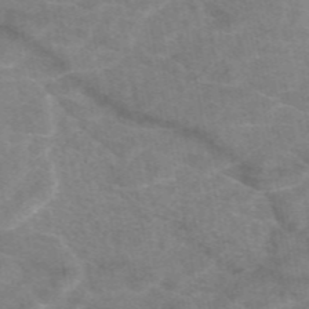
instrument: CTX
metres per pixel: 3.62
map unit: eAb
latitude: 48.4790
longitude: 120.9163
